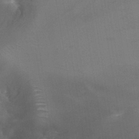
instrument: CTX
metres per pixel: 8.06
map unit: Nhu
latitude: 30.8947
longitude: -54.1389
